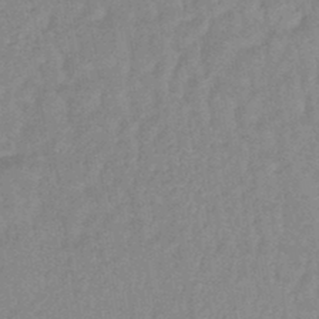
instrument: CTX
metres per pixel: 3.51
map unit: HNhu
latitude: -44.3684
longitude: 90.8975
